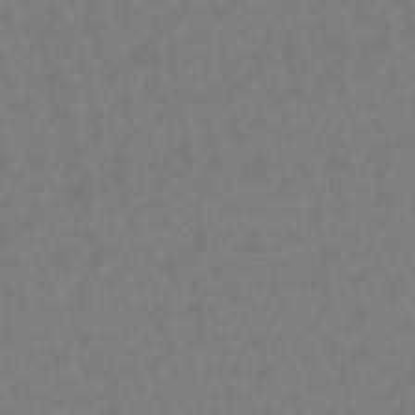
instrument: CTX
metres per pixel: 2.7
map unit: eHb
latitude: -46.4629
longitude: 82.2361
